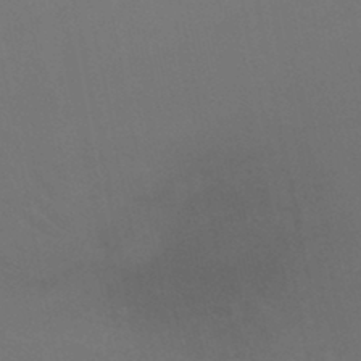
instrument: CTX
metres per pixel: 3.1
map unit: lHb
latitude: -44.3495
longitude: 60.9731
